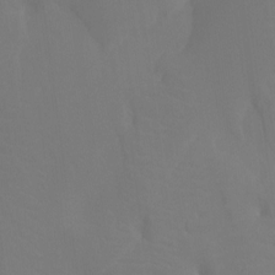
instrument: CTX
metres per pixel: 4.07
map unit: Htu
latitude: -13.7478
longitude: -44.6679
